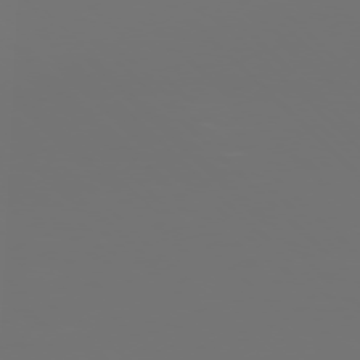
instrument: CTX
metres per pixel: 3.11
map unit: Ap
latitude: -77.3510
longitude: -62.0633
